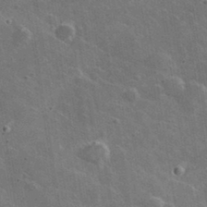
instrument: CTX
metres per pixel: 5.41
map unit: lHvf
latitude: 35.4804
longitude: -92.2522
